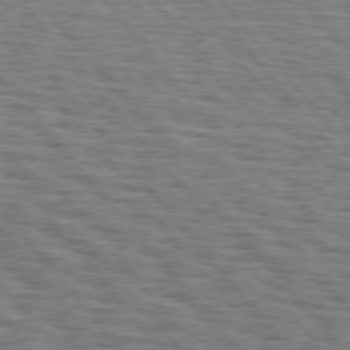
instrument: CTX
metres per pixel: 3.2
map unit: Hpe
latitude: 75.9339
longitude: -153.4238
